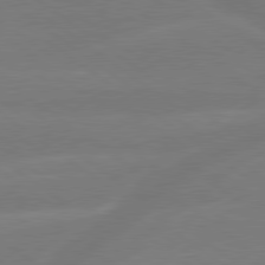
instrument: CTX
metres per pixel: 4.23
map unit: lApd
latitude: 79.3860
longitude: -141.7071
